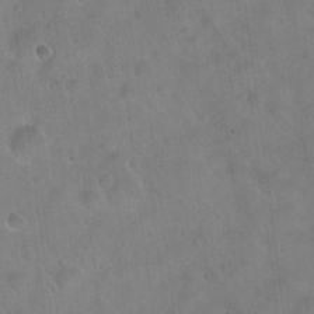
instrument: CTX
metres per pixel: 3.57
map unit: Hto
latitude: 22.5357
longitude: -54.2522
